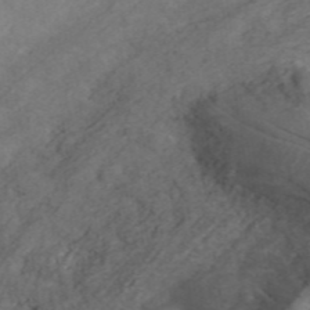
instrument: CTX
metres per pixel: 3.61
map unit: ANa
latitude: 45.8205
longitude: 22.5007
